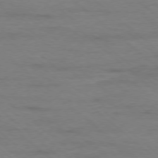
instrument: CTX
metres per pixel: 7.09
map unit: Ap
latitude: -78.1794
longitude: -93.1592
